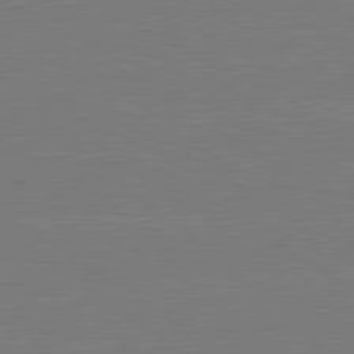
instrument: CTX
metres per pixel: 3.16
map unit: lApd
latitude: 80.7057
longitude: -127.9906
